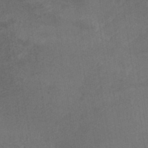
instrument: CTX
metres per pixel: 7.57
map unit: ANa
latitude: 38.9891
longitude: 29.3699
